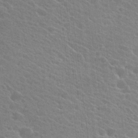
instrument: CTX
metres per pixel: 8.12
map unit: Hto
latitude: 23.5749
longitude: -40.7057
